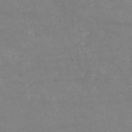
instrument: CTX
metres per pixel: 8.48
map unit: HNb
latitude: -53.9556
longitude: -34.7246
